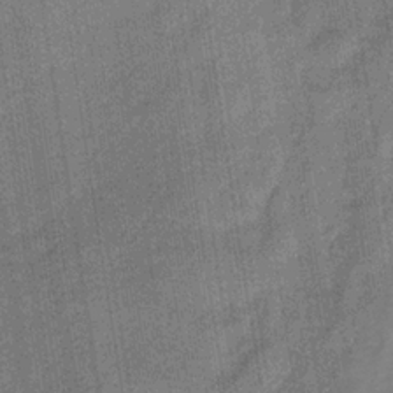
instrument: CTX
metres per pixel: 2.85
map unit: lHb
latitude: -33.5399
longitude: 66.0850
